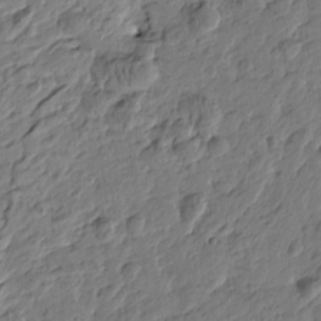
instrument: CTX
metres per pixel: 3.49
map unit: Htu
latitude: -2.0661
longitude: -178.9136
